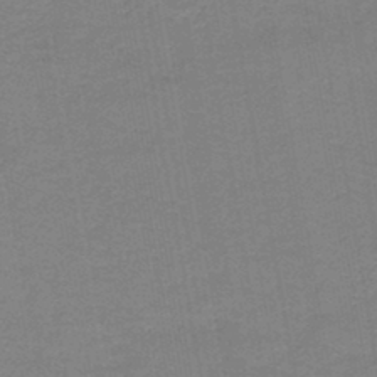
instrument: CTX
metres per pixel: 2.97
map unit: HNb
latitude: -44.5196
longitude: 52.1039
